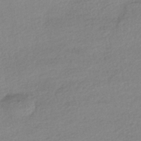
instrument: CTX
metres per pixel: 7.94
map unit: HNhu
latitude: -43.6343
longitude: 95.8989
